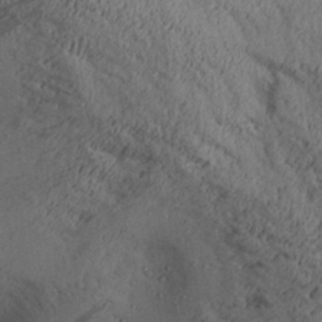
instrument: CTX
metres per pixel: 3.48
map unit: Aa
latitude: 27.7072
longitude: -133.4804
